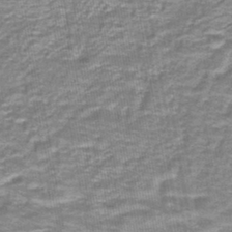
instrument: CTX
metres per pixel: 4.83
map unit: lHb
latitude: -43.2564
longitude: 55.0109
